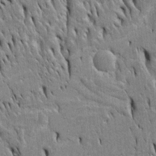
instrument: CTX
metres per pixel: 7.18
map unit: Htu
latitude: -4.4818
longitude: 150.8785
